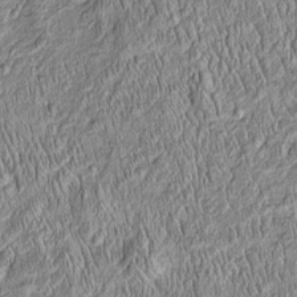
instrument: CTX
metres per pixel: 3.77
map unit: Htu
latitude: -4.5384
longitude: 157.5399
